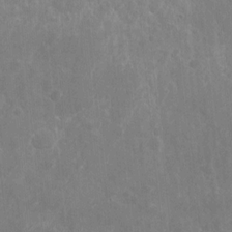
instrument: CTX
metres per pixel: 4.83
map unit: eHh
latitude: 9.7828
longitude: -71.6505
